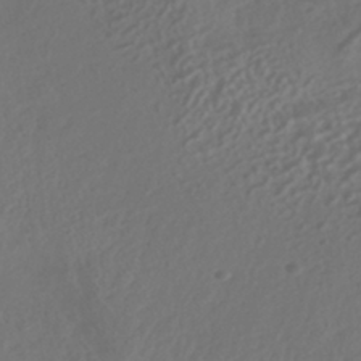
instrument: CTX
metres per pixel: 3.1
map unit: HNhu
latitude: -42.3117
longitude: 106.6519
